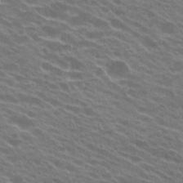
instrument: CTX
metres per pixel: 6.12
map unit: Hto
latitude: 23.4804
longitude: -37.6505
